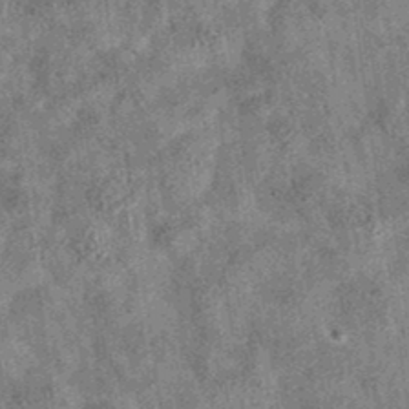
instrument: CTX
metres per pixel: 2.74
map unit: eAb
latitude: 35.8772
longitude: 115.0675
